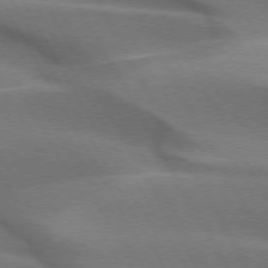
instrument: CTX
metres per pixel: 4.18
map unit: lApd
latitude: 73.1026
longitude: -50.9324
